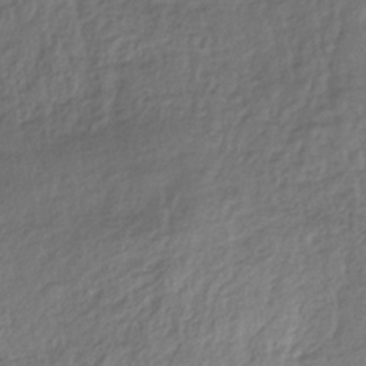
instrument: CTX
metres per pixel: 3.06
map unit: HNhu
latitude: -29.1620
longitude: 66.5952
